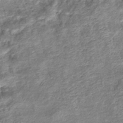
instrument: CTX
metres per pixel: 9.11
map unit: eHb
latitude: -37.8611
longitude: 76.0472
